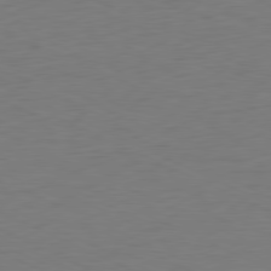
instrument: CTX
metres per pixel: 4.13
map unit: Ap
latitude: -81.1053
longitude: -60.1955
